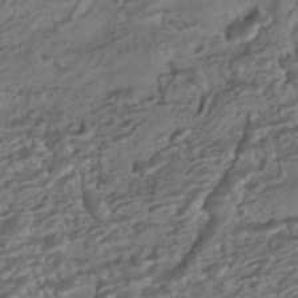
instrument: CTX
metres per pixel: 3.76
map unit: HNhu
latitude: -42.5951
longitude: 103.6533
